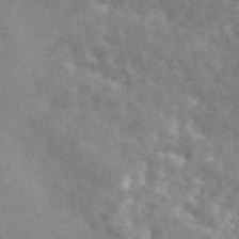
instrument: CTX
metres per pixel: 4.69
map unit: ANa
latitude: 45.0836
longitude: 46.8597
